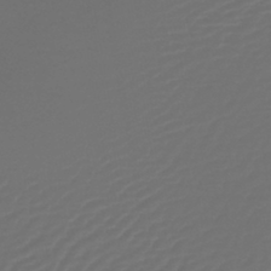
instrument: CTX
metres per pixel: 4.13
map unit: lHb
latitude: -43.1431
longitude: 76.8786
